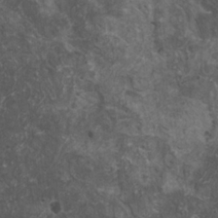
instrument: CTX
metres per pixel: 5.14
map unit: HNhu
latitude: 2.5734
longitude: 4.1228
